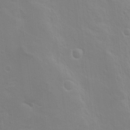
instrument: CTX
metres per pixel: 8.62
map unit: Nhu
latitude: 17.7450
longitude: -33.9150
